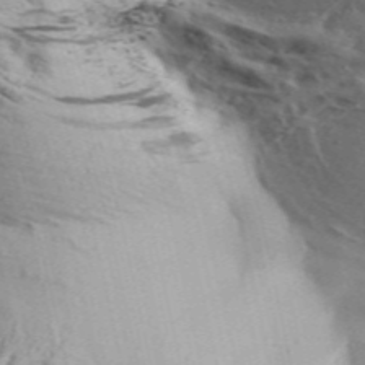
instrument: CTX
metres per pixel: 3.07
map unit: Aa
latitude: 32.4979
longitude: -136.3468
